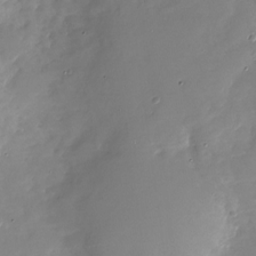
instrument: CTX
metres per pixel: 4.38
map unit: Nhu
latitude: -28.5574
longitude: -75.7639
